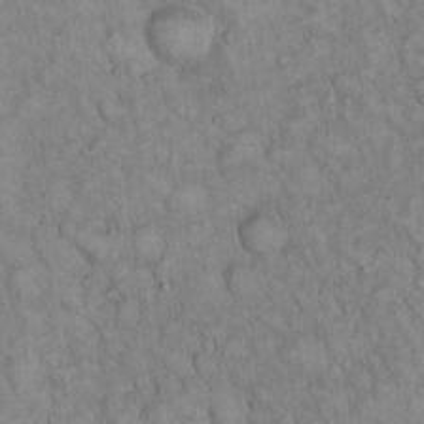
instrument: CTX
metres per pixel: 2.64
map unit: Hto
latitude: 15.4616
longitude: -57.4804
